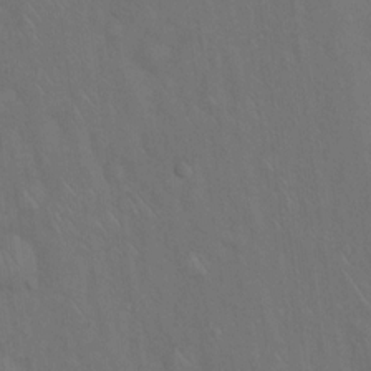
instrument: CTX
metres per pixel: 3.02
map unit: Hto
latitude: 15.5938
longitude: -56.4034
